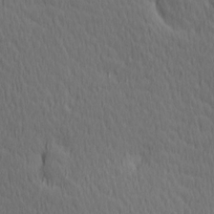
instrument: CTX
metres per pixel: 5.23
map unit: Hve
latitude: 12.2145
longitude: -90.4979
